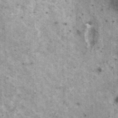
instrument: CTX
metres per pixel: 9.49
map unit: HNhu
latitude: 2.8191
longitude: 5.0297
